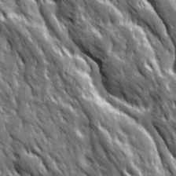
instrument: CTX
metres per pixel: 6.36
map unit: Ave
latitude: 19.7449
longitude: -134.8569
